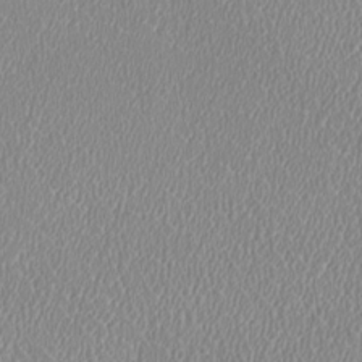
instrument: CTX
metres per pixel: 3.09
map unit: HNhu
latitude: -1.7856
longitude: -1.1781
